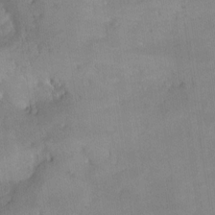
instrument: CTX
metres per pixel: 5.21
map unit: Nhe
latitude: -29.2187
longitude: -110.5924
